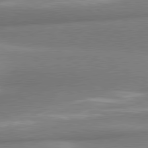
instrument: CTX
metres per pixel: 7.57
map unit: lApd
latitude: 80.1767
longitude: 176.1795
